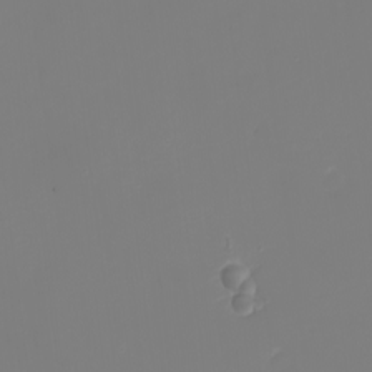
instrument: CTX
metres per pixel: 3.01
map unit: Nhu
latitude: -1.8801
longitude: -75.3482
